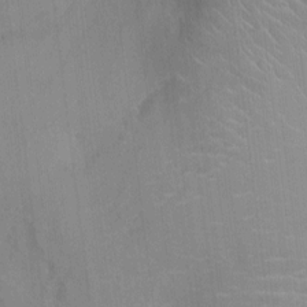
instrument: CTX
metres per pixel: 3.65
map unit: Ht
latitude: -2.8219
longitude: -17.0647
